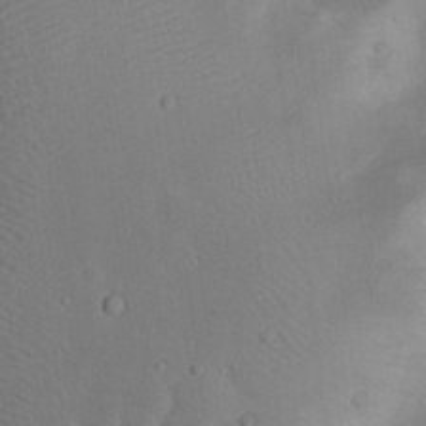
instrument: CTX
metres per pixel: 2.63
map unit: eHh
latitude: 23.9717
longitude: -70.4979
